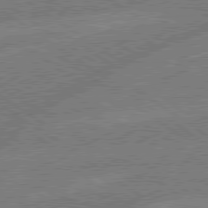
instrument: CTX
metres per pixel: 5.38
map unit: lApd
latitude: 79.2726
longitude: -145.6316
